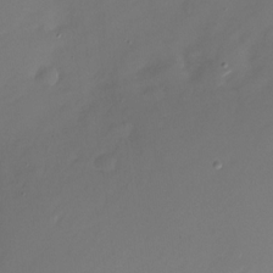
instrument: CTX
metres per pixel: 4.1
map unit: Nhu
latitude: -27.6532
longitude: -74.3467
